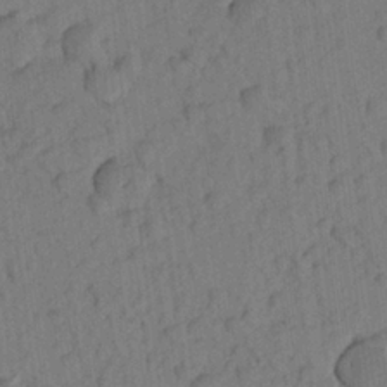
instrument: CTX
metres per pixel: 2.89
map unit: Aa
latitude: 22.8002
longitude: -148.7435
